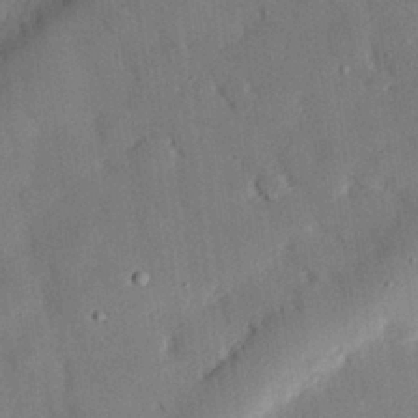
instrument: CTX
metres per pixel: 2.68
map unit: eHh
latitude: 29.0647
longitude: -81.0647
